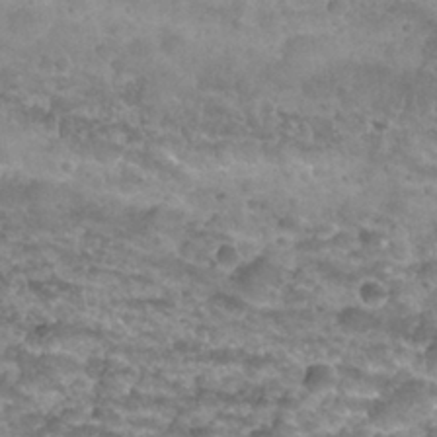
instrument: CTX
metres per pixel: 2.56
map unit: Nhu
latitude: 27.6883
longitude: -53.8772
